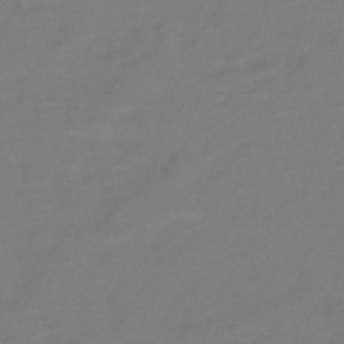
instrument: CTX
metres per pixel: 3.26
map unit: lHb
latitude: -42.1983
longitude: 76.4062
